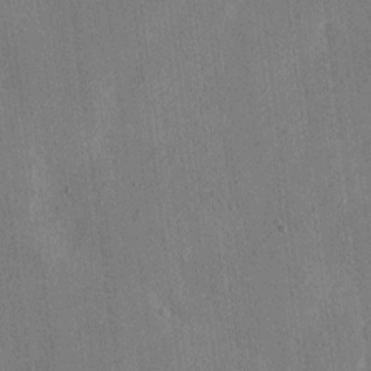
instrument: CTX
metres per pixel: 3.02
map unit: eHh
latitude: 8.8002
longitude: -68.3090
